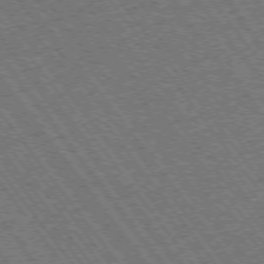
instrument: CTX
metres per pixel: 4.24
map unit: Ap
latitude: -75.4077
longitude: -87.9150
